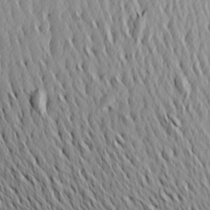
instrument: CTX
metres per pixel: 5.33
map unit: Aa
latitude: 22.6301
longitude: -144.1767
